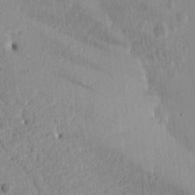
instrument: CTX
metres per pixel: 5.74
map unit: Htu
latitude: -4.5007
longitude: 172.5951
